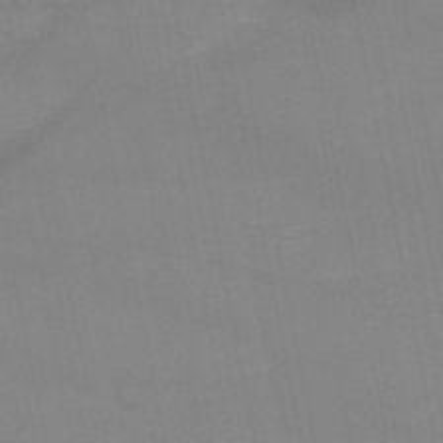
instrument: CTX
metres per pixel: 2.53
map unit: HNb
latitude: -49.3699
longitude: -40.3656
